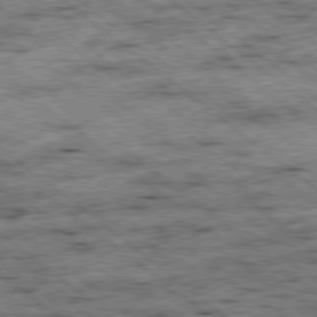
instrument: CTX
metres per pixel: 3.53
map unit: Ap
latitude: -79.0297
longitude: -51.5560
